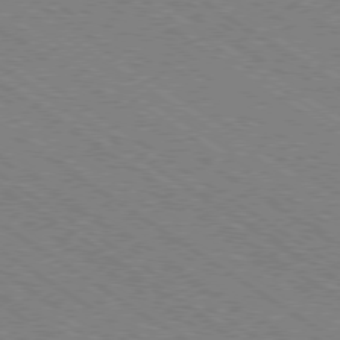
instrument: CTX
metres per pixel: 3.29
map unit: Ap
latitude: -79.1809
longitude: -79.8395
